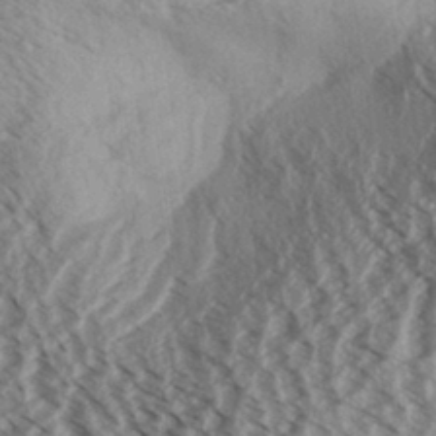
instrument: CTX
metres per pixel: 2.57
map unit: Aa
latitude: 32.0444
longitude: -137.7639
